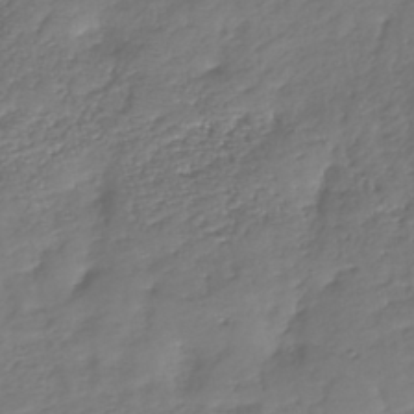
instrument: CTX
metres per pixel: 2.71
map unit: eHh
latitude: -39.4832
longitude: -28.4223
